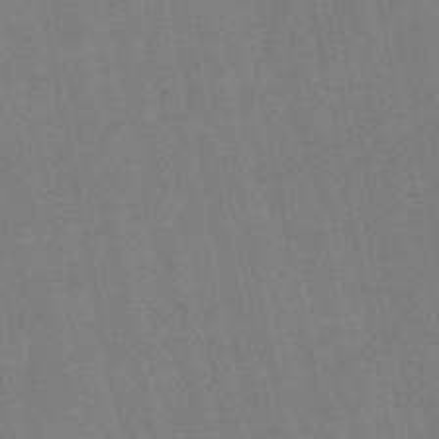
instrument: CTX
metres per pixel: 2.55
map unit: lHb
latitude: -48.3307
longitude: 79.8611
